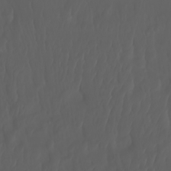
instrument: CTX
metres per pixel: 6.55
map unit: Nhu
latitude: -7.8989
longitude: -82.1199
